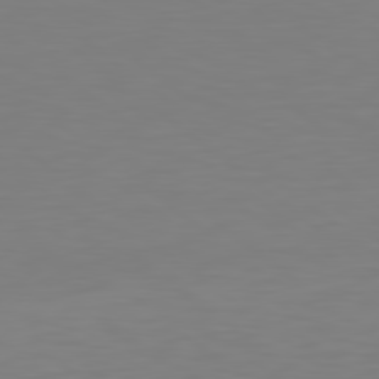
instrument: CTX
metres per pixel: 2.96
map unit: Hpe
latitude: 78.8758
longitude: -174.8191
